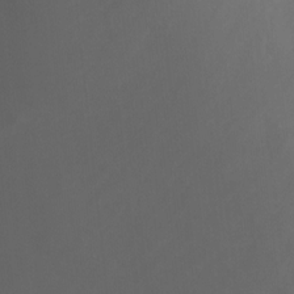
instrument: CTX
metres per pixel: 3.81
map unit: Aa
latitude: -13.1998
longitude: -67.9906
